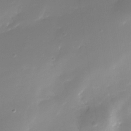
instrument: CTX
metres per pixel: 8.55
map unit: Nhe
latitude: -32.8975
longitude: -116.5924
